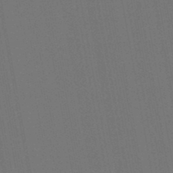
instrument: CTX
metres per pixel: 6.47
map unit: lHb
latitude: -47.6722
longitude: 73.5021
